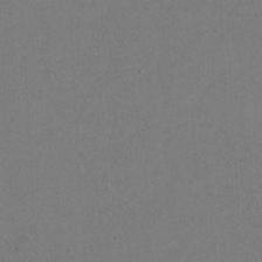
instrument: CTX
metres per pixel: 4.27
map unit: Ht
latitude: 9.4049
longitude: -33.0081
